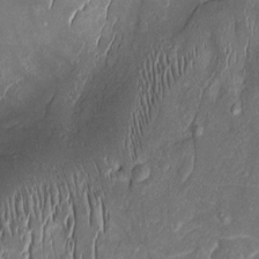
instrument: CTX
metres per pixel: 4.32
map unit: Htu
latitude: -1.2754
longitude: 149.5966
